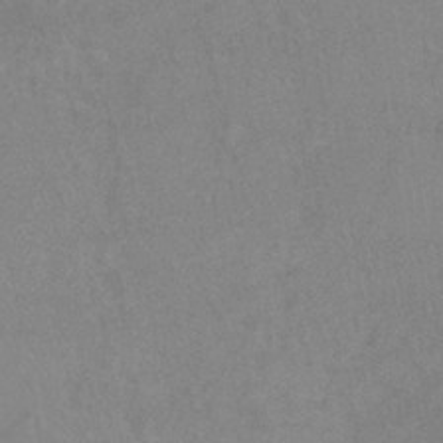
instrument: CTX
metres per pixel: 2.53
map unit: lHb
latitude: -40.5007
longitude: 65.8423
